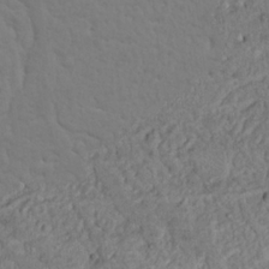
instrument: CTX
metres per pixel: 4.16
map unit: Nhu
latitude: 22.4223
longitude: -69.0837
